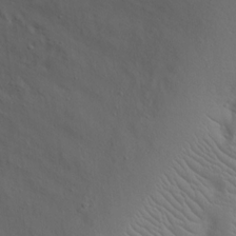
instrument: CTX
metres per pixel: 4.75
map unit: eHh
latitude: 17.3104
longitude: -71.7638
